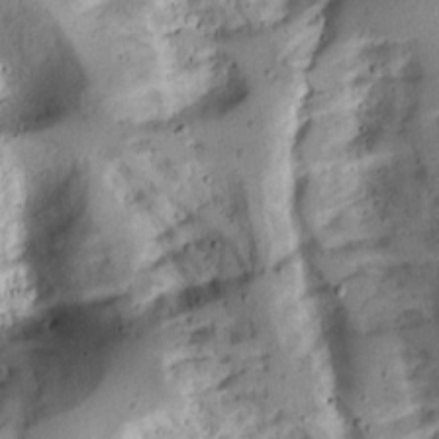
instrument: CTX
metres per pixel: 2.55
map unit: Ave
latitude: 12.9892
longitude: -138.4979
